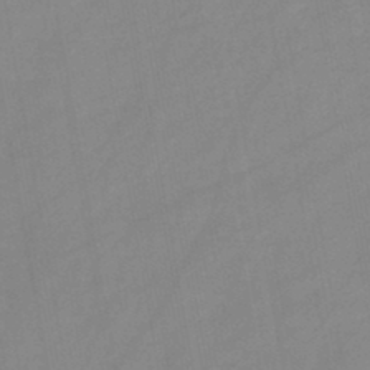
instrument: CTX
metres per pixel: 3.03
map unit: HNb
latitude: -45.9367
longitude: -38.6868
